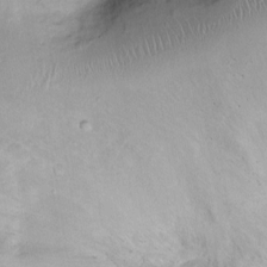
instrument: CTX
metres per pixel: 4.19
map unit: Ht
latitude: -1.9179
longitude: -14.5357
